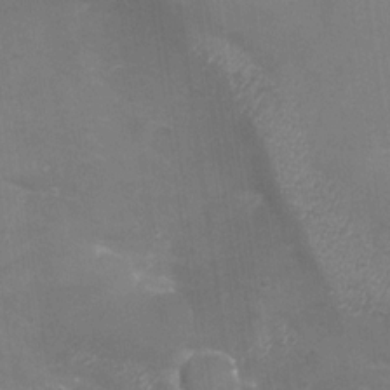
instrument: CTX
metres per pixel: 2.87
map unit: Nhu
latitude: -28.1606
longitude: -59.2726
